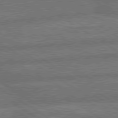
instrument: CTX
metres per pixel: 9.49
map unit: lApd
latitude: 79.8961
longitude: -162.1011
